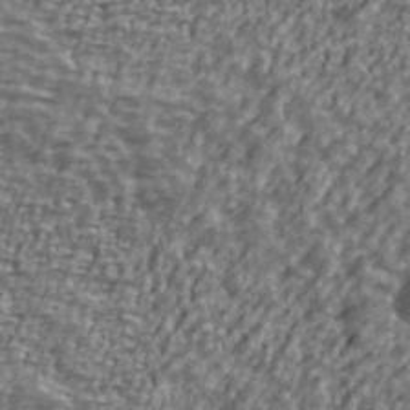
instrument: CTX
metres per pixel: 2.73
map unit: Ave
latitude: 40.6679
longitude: -111.8395
